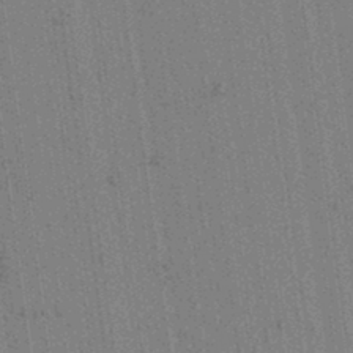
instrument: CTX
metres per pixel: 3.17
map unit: lAvf
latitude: 7.2726
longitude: 164.2740
